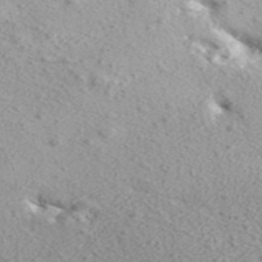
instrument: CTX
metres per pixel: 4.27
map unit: lHvf
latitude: 41.8772
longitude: -89.5183
